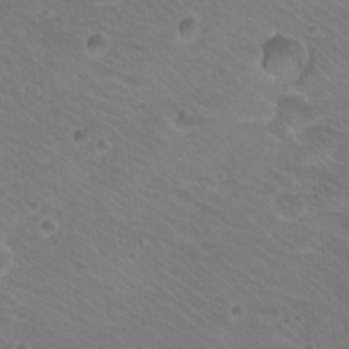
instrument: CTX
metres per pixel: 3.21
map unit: Hto
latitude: 20.4979
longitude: -32.7813
